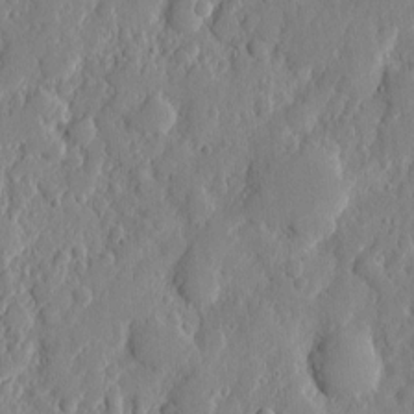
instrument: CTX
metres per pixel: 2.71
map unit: eHh
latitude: 6.5546
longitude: -72.5546
